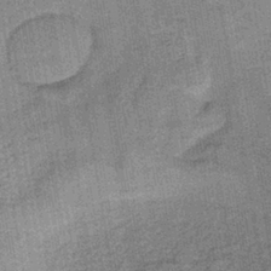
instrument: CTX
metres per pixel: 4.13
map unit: lHb
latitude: -38.9920
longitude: 60.6330
